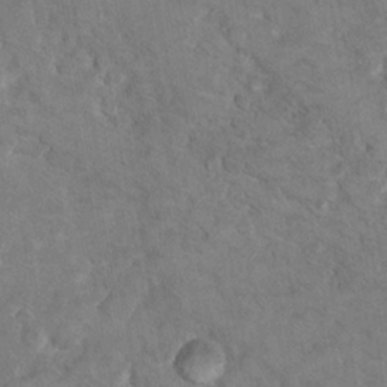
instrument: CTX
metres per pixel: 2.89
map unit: Hto
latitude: 9.8772
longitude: -35.8583
